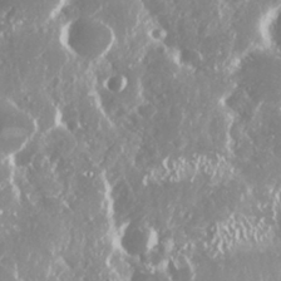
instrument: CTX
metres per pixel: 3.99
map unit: Nhu
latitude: 29.0458
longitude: -59.7639
